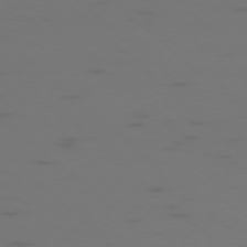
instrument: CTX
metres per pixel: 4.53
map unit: Ap
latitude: -76.7085
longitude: -67.9150
